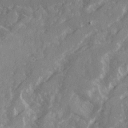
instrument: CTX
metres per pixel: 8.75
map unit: Ave
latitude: 19.9339
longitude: -130.2523
